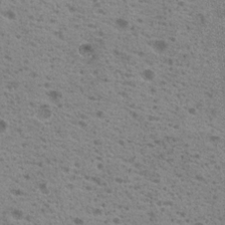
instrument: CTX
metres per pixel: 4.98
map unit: Nhu
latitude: 18.7435
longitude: -30.9703
